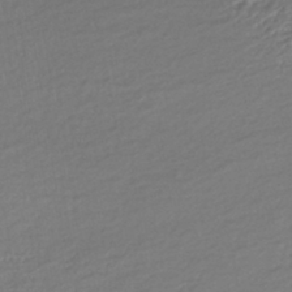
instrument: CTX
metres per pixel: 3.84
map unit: HNhu
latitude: -45.6533
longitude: 101.0675
